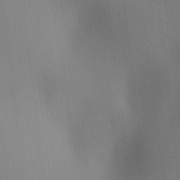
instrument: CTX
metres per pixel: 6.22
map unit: lAa
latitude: 1.8772
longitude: -116.6680
